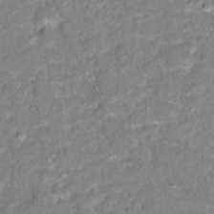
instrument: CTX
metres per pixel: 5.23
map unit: Hto
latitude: 16.4979
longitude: -42.2712
